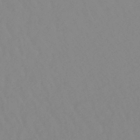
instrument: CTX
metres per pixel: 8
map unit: lHb
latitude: -48.7841
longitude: 74.3685
